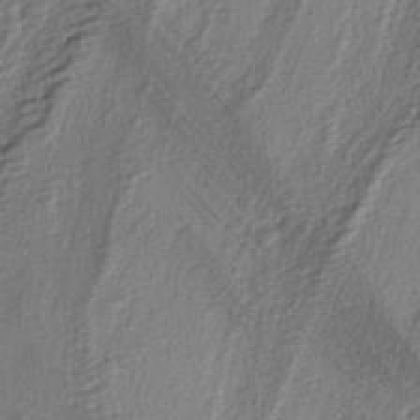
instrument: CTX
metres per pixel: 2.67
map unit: lAa
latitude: -4.7085
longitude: -123.3482
